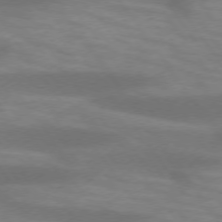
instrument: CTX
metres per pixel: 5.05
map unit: lApd
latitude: 74.2334
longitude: -54.7435
